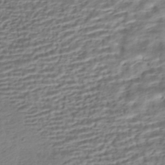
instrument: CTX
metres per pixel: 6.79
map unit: HNhu
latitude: -42.6518
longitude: 99.9745
